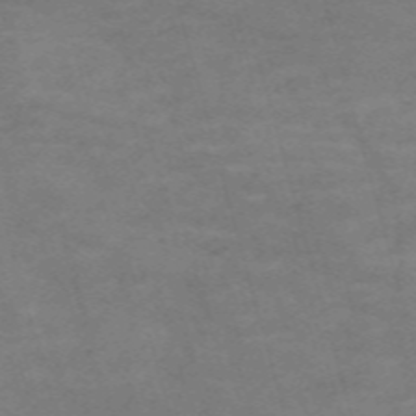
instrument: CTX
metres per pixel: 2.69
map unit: Nve
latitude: -59.7288
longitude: 58.5195
